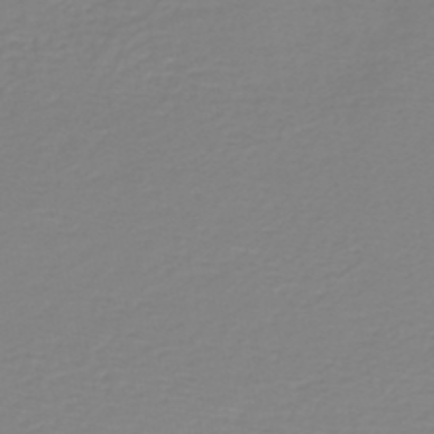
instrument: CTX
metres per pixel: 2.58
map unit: HNb
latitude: -45.5588
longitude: 54.1417
